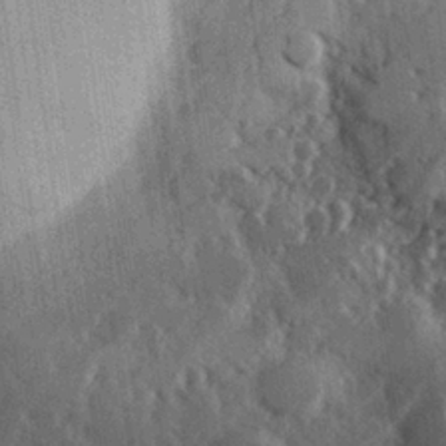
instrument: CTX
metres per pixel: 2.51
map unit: Hve
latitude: 27.3860
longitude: 147.2943
